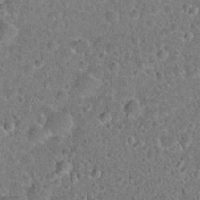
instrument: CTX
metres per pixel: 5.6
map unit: Hto
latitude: 22.2145
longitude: -46.5168
